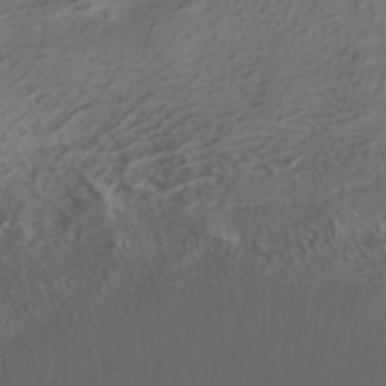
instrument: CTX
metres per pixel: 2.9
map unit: ANa
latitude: -39.2187
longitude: 96.7274
